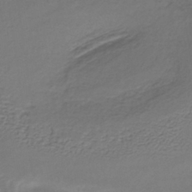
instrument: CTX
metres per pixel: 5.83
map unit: lHb
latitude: -35.6155
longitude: 61.1998
